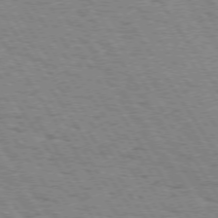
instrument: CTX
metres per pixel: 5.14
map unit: Hpe
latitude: 73.3671
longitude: -133.9150
